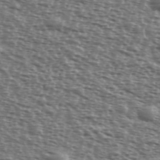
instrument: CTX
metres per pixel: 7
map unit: Ave
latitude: 39.5560
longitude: -112.0444
